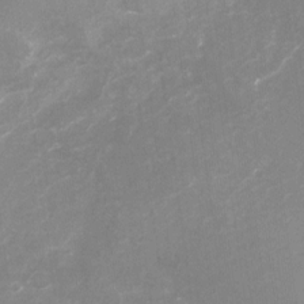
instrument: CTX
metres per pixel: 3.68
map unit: Nhu
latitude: -22.1039
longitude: -56.9135
